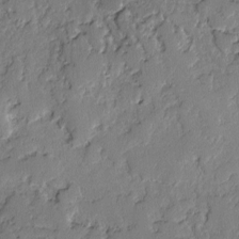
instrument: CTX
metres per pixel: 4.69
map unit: lAvf
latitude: -2.4062
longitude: -108.2522
